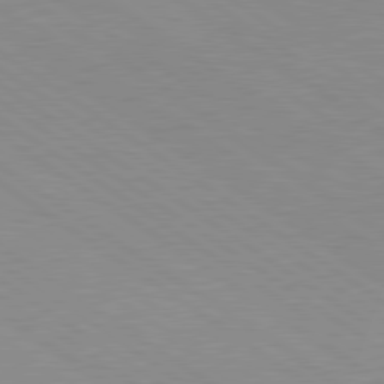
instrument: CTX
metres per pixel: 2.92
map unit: lApd
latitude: 79.5560
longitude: -177.9339
